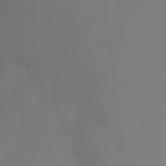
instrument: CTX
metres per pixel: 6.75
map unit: Ht
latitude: -7.6533
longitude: -29.5182
